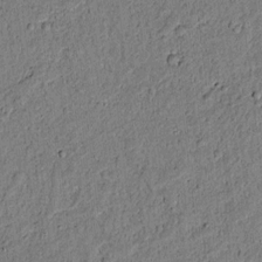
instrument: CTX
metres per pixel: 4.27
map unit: lAvf
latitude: 3.9906
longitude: 168.6896
